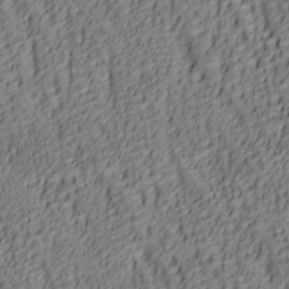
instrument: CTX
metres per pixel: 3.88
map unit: lAa
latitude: 6.2900
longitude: -116.5168
